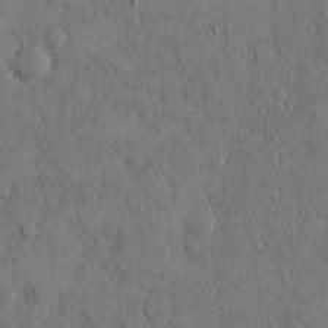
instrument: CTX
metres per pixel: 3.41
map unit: eHh
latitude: 14.8758
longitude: -68.3467
